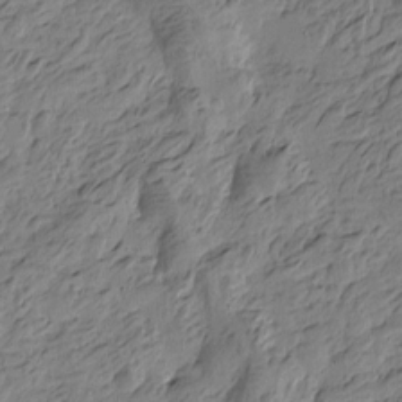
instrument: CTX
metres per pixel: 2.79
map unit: Htu
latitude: -3.9367
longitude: -176.4790
